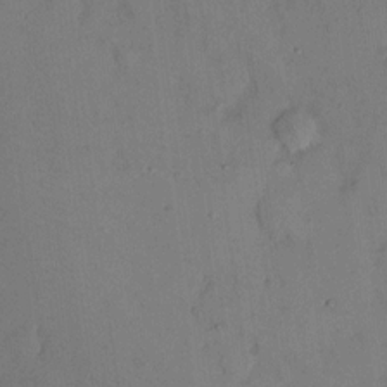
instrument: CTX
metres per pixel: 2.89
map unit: eHh
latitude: 13.4616
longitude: -61.8772
